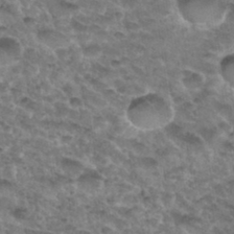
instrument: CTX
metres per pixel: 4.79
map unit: Hto
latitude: 33.6694
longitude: -48.8758
